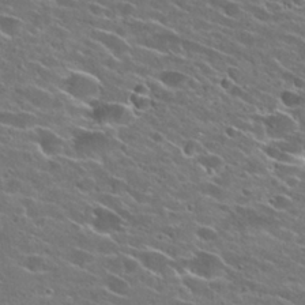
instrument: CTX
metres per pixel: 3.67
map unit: Hto
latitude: 25.5182
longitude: -43.3293
